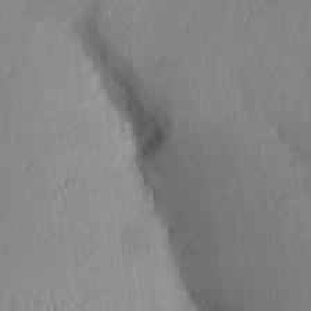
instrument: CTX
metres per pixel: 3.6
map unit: Aa
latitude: 16.8191
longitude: -148.4412
